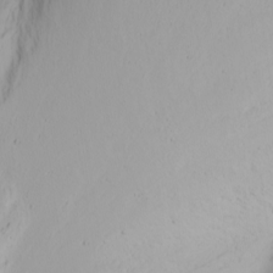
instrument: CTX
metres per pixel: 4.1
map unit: Nhu
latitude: -0.0094
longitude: -79.5182
